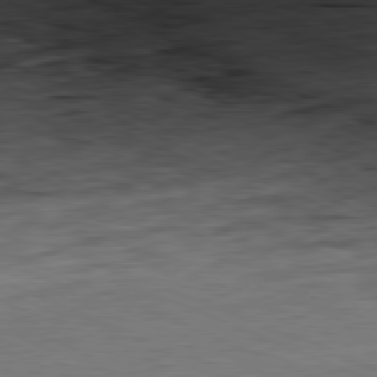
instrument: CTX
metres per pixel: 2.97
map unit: Ap
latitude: -81.6911
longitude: -83.8394
